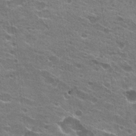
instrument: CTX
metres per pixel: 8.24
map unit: Hto
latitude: 23.5371
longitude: -42.2334
